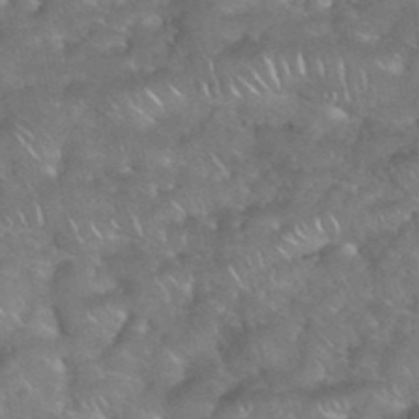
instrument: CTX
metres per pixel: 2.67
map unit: eHh
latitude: 39.4048
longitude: -58.4412
